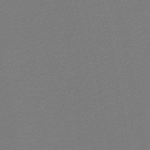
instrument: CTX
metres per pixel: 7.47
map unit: lHb
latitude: -46.8030
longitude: 63.2565
